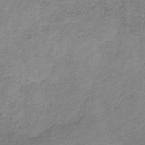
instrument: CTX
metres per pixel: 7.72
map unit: HNb
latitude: -33.1809
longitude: 58.4817
